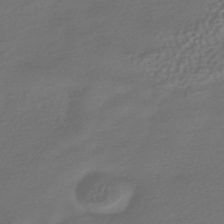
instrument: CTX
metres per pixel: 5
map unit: HNhu
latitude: -42.6140
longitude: 95.1053
